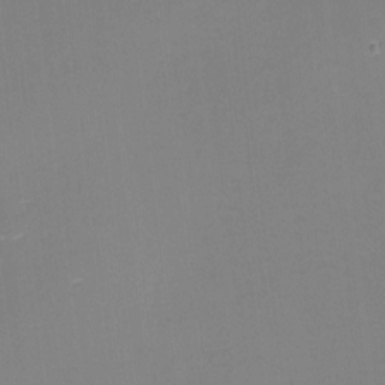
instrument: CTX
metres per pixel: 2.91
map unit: eHh
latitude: -2.3495
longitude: -80.2145
